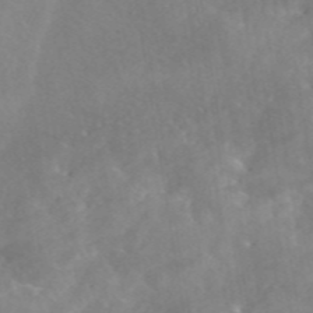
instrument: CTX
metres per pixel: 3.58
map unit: eAb
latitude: 45.8205
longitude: 126.5006
